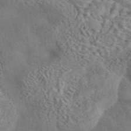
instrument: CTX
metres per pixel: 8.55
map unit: eAb
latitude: 43.4804
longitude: 110.5006
